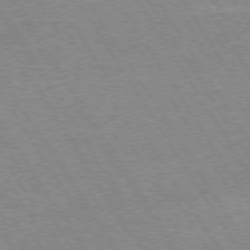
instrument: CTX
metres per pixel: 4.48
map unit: Hpe
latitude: 73.9151
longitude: -129.2726
